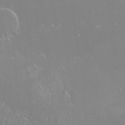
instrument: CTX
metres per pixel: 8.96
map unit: Ht
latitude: -14.4818
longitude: -42.7057
